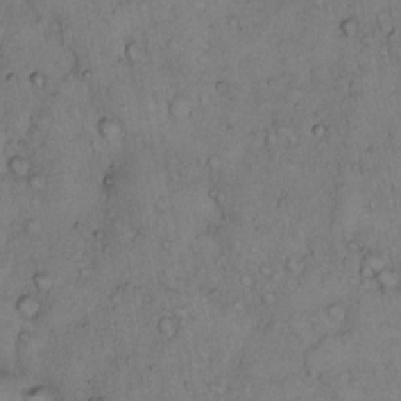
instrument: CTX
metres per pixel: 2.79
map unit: Hto
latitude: 10.1389
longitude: -58.0822
